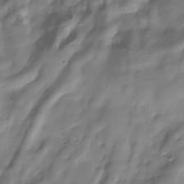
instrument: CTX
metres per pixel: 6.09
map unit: Hve
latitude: -30.5573
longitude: 94.2739
